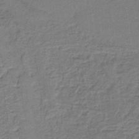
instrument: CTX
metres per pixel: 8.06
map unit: lHb
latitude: -37.8800
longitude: 57.1053
